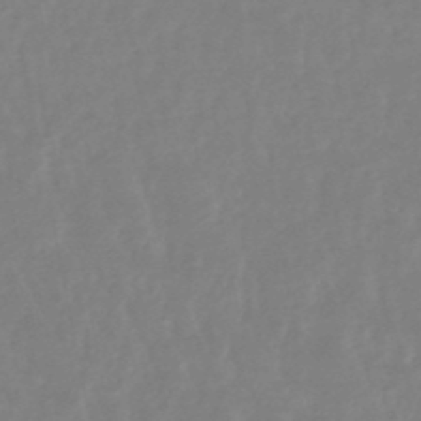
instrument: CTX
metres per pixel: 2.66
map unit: lHb
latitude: -48.8597
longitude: 77.5777
